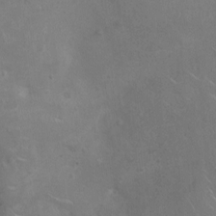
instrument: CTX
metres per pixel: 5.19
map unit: Ht
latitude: -4.3495
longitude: -15.5372
